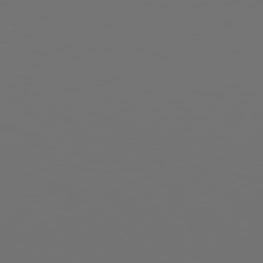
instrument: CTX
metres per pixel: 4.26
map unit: Hpe
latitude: 78.1578
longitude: -177.2159
